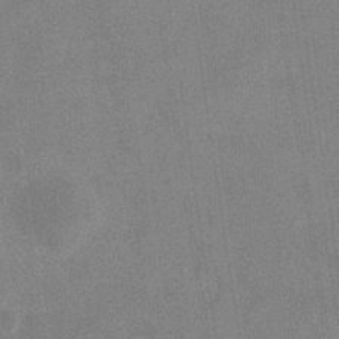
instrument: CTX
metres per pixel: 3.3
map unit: eHb
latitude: -34.7463
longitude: 73.1053
